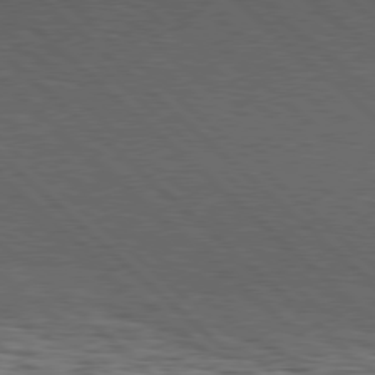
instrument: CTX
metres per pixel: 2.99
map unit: Hpe
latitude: 77.5938
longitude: -127.9717
